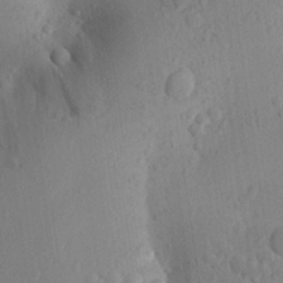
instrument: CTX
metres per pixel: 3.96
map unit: Aa
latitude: 23.3104
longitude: -147.1592
